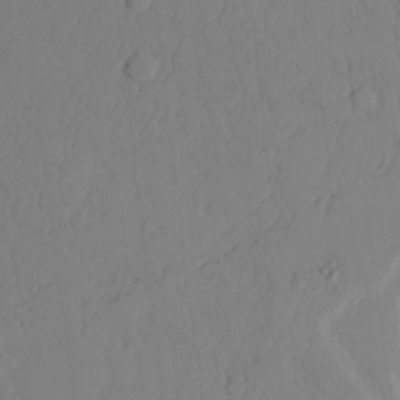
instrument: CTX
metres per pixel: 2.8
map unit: Aa
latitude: 24.1955
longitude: -131.9340
